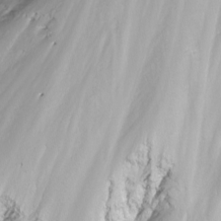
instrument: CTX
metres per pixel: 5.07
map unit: Nhu
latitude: -8.4251
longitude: -72.6490
